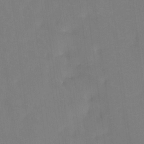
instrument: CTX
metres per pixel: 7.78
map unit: Htu
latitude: -13.7478
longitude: -46.2901
